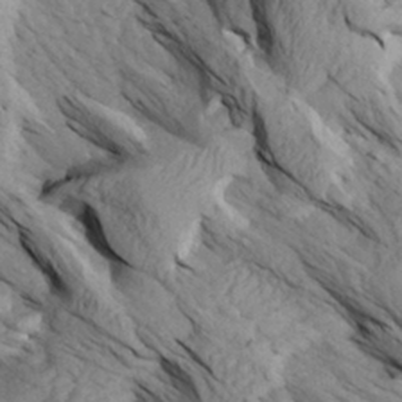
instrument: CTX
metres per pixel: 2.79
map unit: Aa
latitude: 27.1403
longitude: -133.4993
